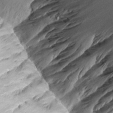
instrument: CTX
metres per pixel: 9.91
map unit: Aa
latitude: 13.5182
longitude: -141.6127
